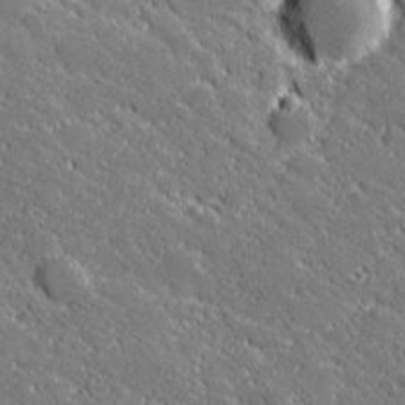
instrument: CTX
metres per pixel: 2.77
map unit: lHvf
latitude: 27.4427
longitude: 141.7666
